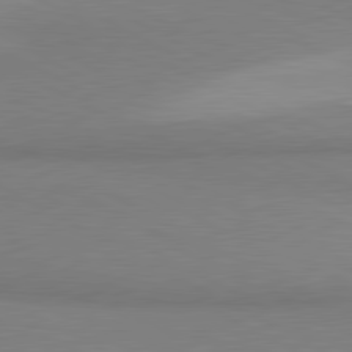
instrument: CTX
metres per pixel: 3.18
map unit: lApd
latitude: 80.9514
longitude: 158.2172
